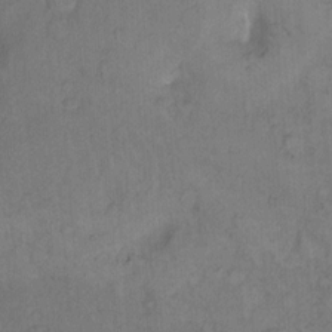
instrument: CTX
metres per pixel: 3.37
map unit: Hto
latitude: 12.1578
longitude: -57.1025
